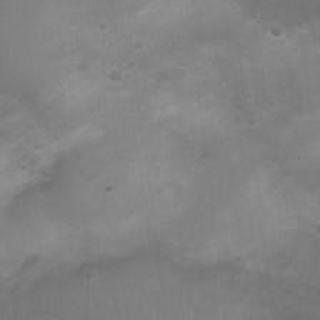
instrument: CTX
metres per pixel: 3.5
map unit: Nhu
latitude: 4.8569
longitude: -17.4049
